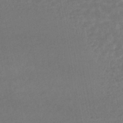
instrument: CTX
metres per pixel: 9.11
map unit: HNhu
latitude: -46.0283
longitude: 97.9556
